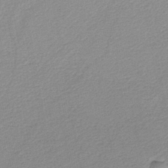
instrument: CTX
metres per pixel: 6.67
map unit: HNb
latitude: -45.1053
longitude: -42.7246
